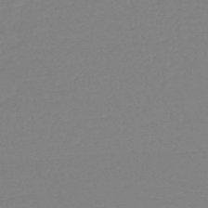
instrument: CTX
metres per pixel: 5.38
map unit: HNb
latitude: -49.4077
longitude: -43.9906
